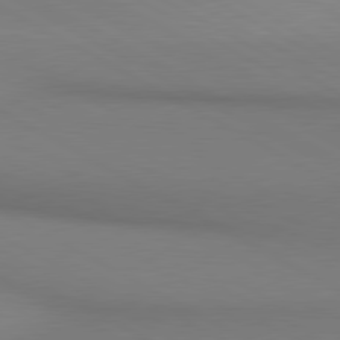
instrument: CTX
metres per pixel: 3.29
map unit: lApd
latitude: 80.5546
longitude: 146.2361
